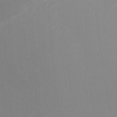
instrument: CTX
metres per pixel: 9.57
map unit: Ht
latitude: -6.1039
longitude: -26.7435
